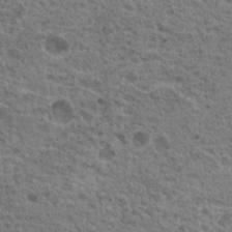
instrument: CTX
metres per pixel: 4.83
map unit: Nhu
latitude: 19.2915
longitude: -31.8395
